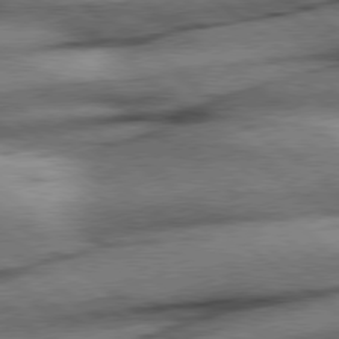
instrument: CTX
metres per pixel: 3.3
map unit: Hpe
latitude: 78.4601
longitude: -154.4601
